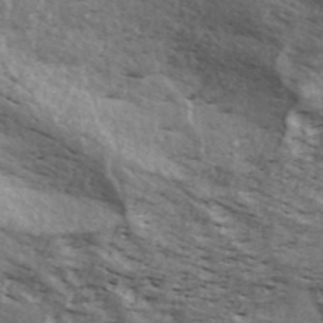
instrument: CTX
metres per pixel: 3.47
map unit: ANa
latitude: 43.4427
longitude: 47.1431
